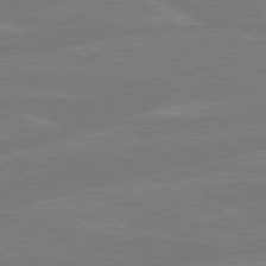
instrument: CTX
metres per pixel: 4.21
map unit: Hpe
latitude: 78.6680
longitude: -129.9906
